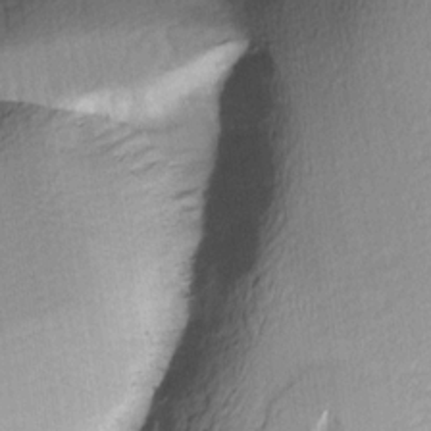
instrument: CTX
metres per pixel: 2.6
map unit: Ave
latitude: -1.2943
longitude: -113.8016
